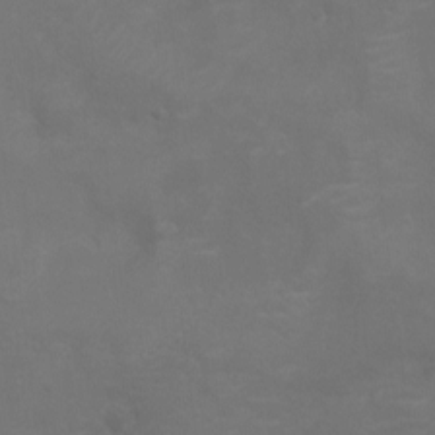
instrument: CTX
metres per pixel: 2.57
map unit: Nhu
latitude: -10.5952
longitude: -20.6302
